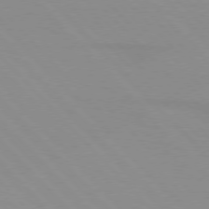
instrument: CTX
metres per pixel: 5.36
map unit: lApd
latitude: 76.4034
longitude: -85.1025
